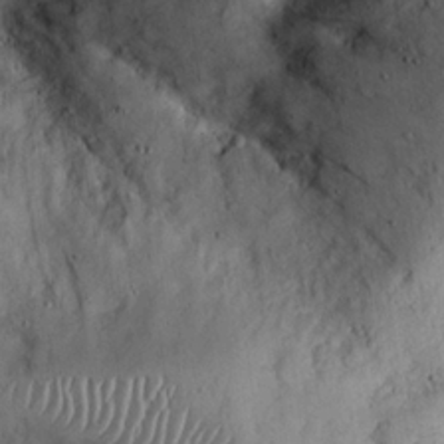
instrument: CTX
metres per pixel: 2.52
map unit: eHh
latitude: 24.0255
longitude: -66.5356
